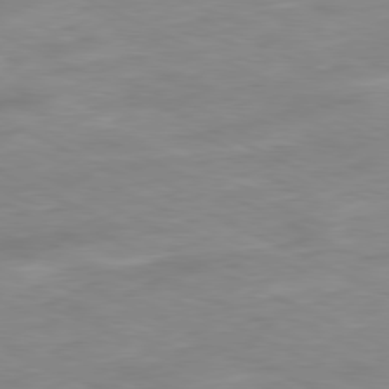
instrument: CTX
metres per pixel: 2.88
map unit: Ap
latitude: -81.2376
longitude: -82.1011
